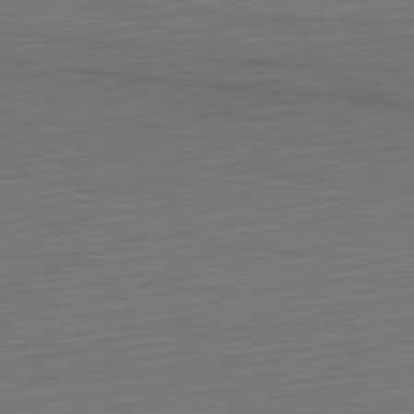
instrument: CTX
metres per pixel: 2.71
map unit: Hpe
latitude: -82.5763
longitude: 10.9731
